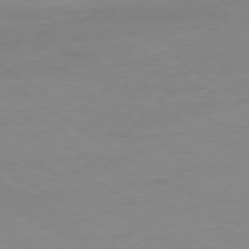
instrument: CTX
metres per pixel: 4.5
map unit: Ap
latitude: -79.1053
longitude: -63.8962
